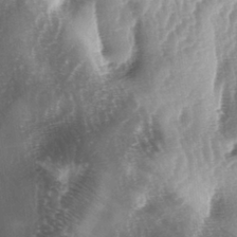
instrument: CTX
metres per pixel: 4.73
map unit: lAa
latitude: -4.9730
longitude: -126.7813
